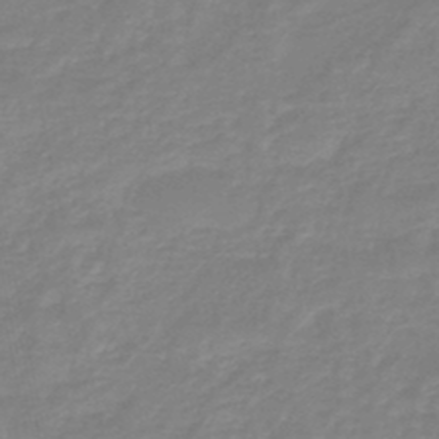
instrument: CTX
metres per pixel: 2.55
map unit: eHb
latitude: -45.5399
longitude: 81.6722
